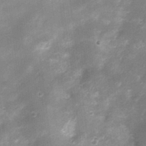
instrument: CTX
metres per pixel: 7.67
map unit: Nhu
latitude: 3.3292
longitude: -18.2144
